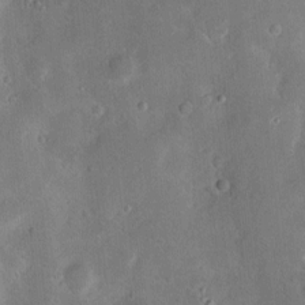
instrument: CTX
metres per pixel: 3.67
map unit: Hve
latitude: -11.2943
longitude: 175.4265
